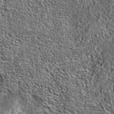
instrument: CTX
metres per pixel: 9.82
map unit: eAb
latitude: 37.2537
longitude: 106.1039
